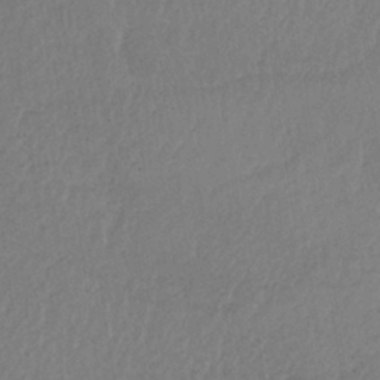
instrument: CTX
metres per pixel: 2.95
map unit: HNb
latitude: -34.1039
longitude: 63.8800
